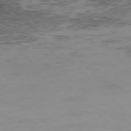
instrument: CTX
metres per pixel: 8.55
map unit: Hpe
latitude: -77.5021
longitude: 11.8611
